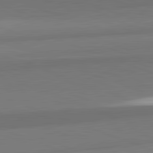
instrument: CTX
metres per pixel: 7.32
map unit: lApd
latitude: 82.4034
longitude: 152.8408
